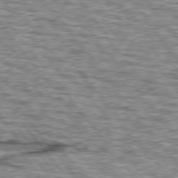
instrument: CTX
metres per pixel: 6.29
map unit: lApd
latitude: 76.0633
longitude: -70.5357
